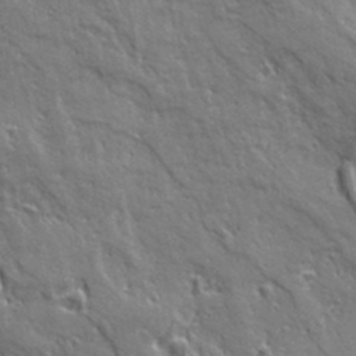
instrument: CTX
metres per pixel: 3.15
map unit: Ave
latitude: 20.4223
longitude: -135.2537
